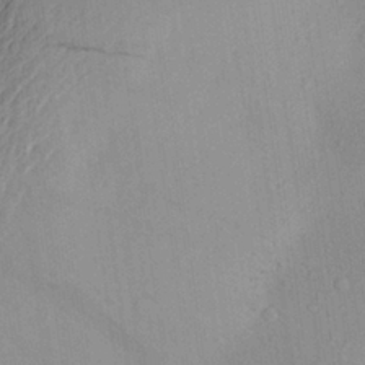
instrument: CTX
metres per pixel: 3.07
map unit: Aa
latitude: 27.1970
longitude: -146.4601
